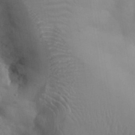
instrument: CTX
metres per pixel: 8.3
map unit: eHh
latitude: 30.8002
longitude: -70.2900
